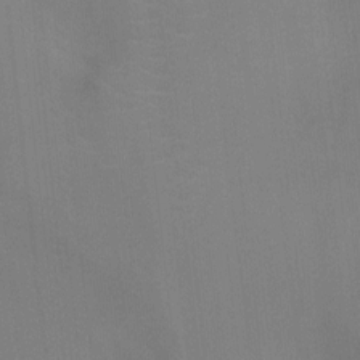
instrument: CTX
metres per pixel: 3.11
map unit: Ht
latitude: -3.0297
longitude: -17.3482
